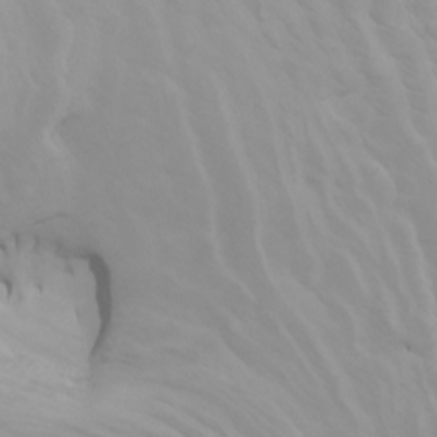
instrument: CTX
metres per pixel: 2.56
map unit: Nhu
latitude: -4.0094
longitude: -74.2712
